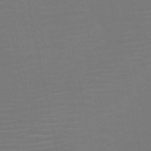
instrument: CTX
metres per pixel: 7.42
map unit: HNb
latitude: -51.8233
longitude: -47.7450
